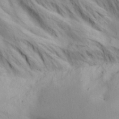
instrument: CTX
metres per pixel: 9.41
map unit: lAa
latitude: 19.6882
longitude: -138.4034
